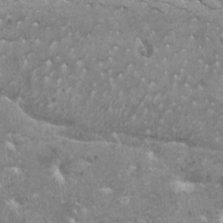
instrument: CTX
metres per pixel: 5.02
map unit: HNhu
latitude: 2.1200
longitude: 6.7841
